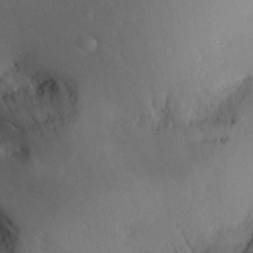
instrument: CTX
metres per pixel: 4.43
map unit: Aa
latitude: 29.8205
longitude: -134.3089
